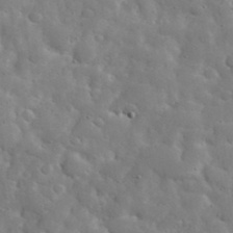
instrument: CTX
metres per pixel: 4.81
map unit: eHh
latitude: 37.2726
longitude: -67.5371
